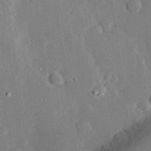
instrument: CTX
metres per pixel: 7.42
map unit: eHh
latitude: 29.1214
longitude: -81.0269
